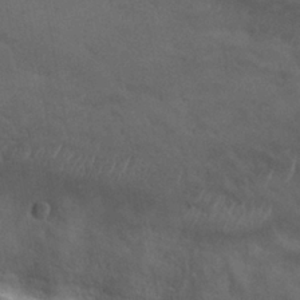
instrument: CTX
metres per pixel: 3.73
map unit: Hto
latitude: 28.2144
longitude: -48.2711
